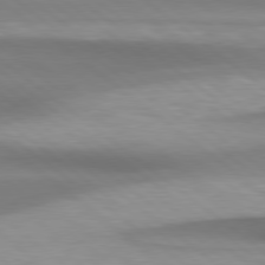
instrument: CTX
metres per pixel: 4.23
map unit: Hpe
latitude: 78.8569
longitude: -133.5560
